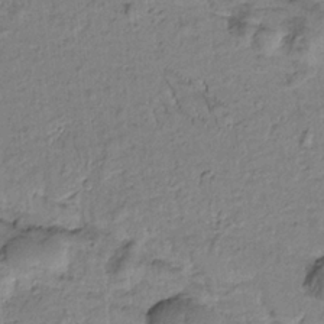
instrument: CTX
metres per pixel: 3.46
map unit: Htu
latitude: -2.0472
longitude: 173.2376
